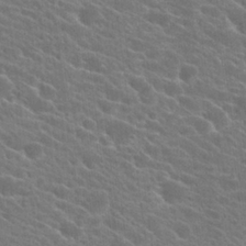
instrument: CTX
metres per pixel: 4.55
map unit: Hto
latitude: 24.4034
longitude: -40.6301
